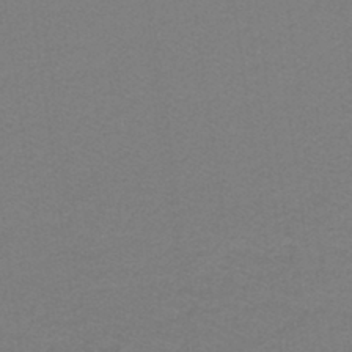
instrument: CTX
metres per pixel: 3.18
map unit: lHb
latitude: -42.0472
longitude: 58.1416
